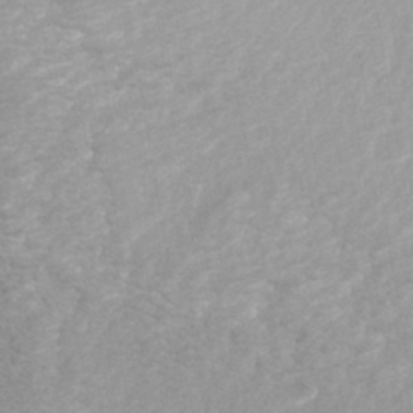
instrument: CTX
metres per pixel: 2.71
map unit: Nhe
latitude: -41.3321
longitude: -110.1578
